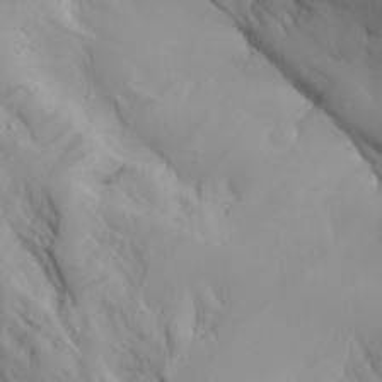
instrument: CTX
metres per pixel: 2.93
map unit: Aa
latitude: 26.8758
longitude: -133.0647
